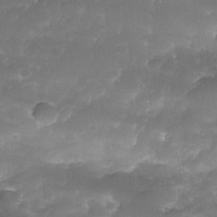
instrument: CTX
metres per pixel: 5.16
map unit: Nhe
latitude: -35.0864
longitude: -146.4412
